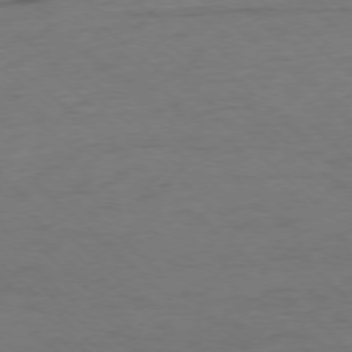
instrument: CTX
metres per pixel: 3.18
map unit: Ap
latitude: -76.6330
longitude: -77.0269
